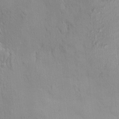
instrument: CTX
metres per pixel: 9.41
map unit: HNhu
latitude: 4.6490
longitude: 7.7099
